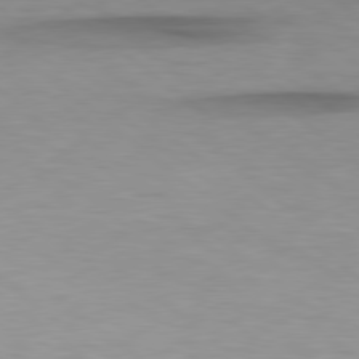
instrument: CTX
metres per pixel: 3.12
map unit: Hpe
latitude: 78.8569
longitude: -133.1970
